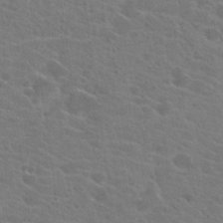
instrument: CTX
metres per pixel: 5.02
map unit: Hto
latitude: 22.5168
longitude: -39.6694
